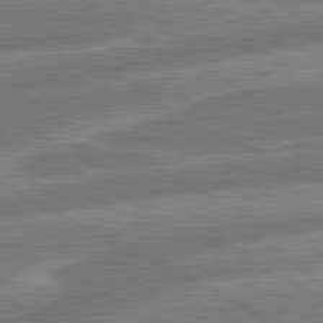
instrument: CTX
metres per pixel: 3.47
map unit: lApd
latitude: 81.1403
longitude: -166.1011
